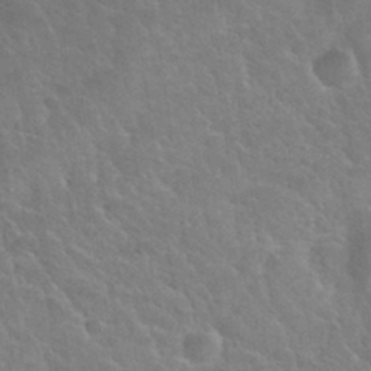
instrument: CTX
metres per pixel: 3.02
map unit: Nhu
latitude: 30.5168
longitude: -51.8961
